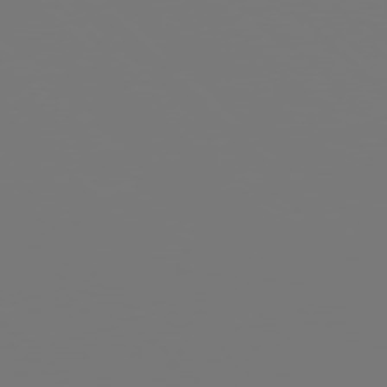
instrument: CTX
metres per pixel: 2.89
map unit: Hpe
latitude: 77.0269
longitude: -137.1403
